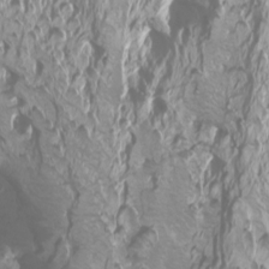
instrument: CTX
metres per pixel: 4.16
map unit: Aa
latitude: -6.5196
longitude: -72.1011
